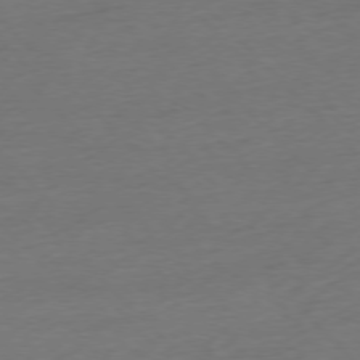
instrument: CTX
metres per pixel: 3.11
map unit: Ap
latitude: -77.0109
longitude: -92.4601
